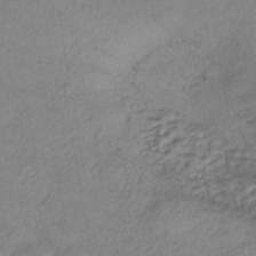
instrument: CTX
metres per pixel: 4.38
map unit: eHh
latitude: -42.1794
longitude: 119.5021
